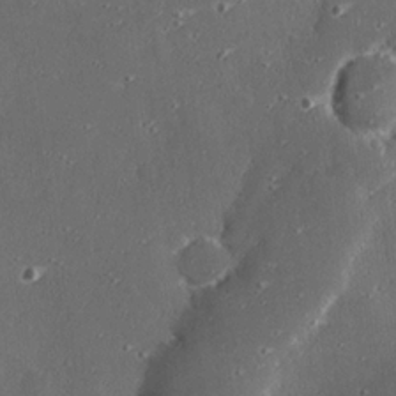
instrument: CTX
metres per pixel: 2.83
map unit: eHh
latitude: 25.0458
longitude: -89.7261
